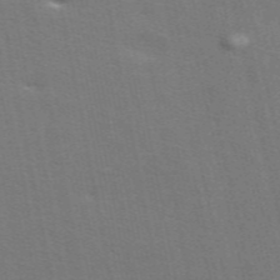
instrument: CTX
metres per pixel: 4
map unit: ANa
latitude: 49.8205
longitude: -79.8961
